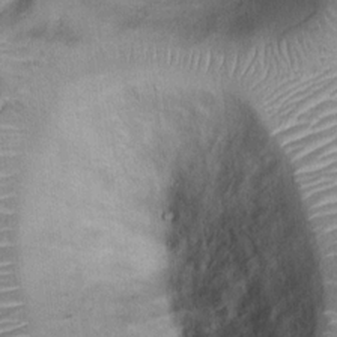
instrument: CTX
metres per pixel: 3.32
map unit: Ht
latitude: 14.8002
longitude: -40.6868
